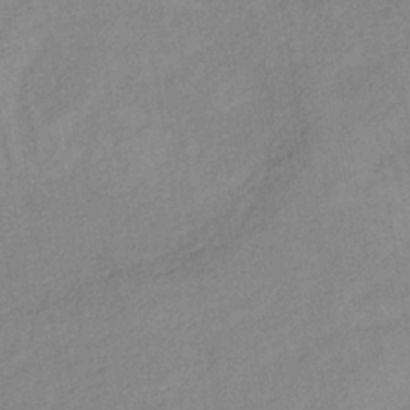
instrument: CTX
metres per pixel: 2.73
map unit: lHb
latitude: -37.0864
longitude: 72.4629
